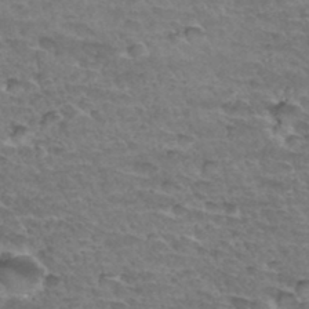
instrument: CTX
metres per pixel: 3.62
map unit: Hto
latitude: 34.5923
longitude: -44.9325
